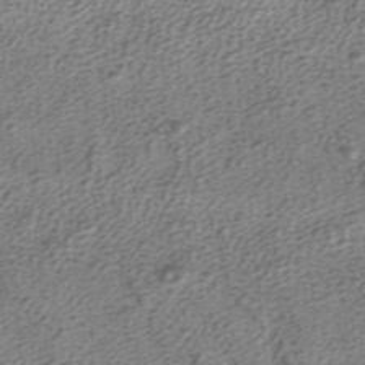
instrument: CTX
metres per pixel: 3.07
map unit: ANa
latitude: 36.8947
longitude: 15.1998
